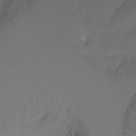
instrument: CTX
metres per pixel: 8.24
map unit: Ht
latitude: -11.1809
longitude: -35.2726
